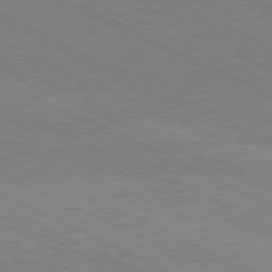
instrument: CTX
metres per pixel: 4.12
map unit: Hpe
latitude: -81.0298
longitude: 15.5966
